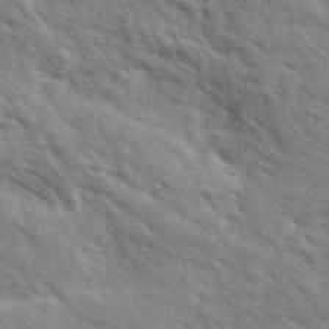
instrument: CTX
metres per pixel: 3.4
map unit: eHh
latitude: 36.0255
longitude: -139.2537
